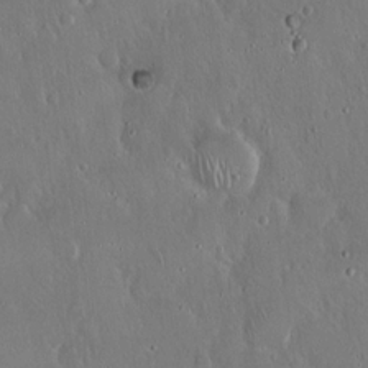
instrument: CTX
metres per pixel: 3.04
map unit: Hto
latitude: 17.2537
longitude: -57.4993
